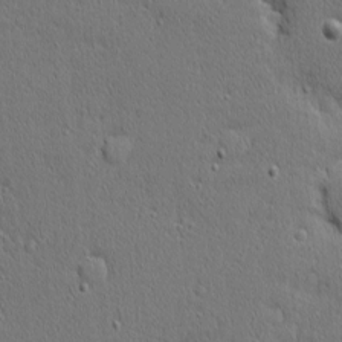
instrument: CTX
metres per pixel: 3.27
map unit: Nhu
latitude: 1.4993
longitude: -77.8016
